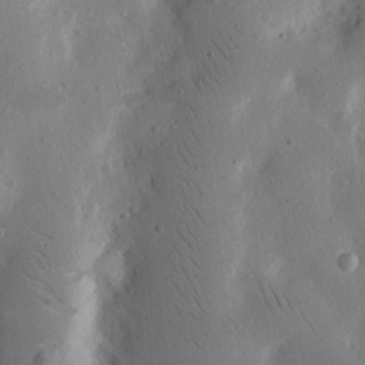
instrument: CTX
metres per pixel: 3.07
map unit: Nhu
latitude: 15.5560
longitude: -77.6316
